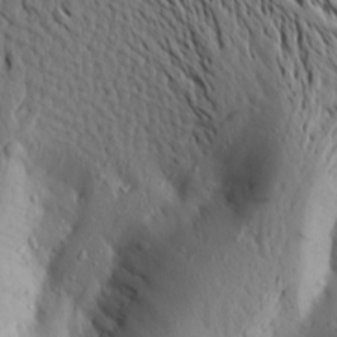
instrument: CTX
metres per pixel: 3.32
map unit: Aa
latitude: 19.7260
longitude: -148.5924
